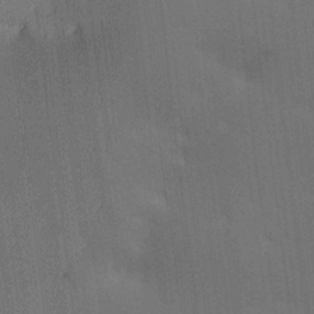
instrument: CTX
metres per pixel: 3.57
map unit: lAa
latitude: 11.7072
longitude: -108.8191
